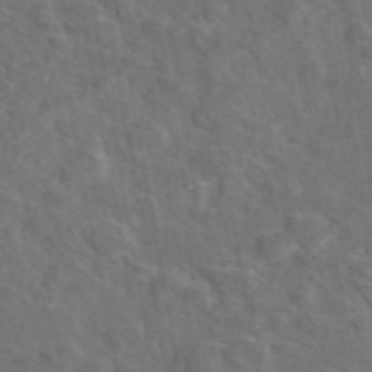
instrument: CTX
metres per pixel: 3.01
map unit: eAb
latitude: 46.6491
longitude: 109.0108
